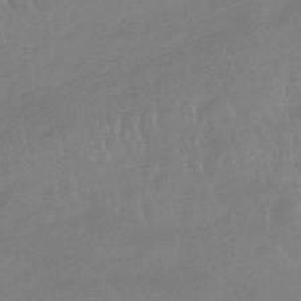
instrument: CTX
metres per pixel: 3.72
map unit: lHb
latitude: -40.3873
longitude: 66.8597
